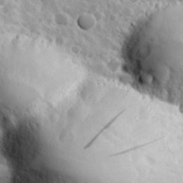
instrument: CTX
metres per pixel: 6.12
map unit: Hve
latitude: 24.4978
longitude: 146.1228
